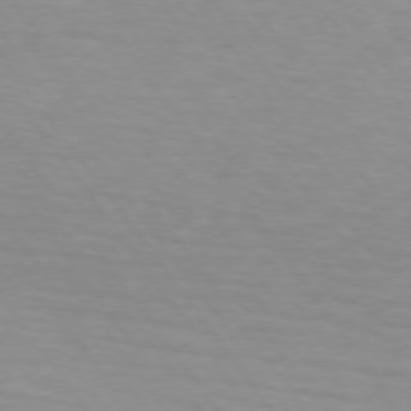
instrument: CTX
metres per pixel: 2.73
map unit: lApd
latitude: 74.2900
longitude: -59.9717
